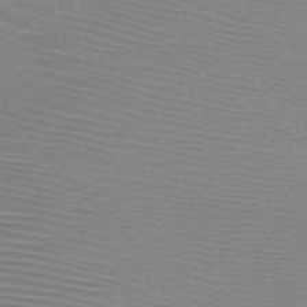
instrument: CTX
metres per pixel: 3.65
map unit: HNb
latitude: -46.0850
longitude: -42.2334
